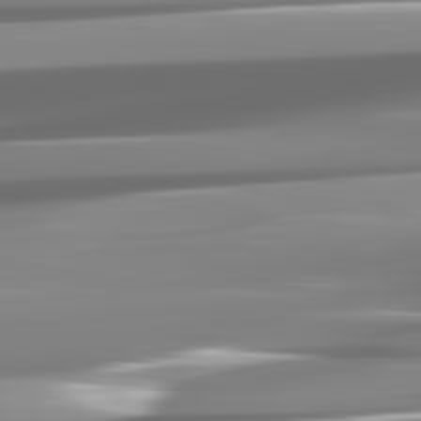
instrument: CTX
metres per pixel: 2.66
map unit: lApd
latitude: 82.1199
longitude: -137.3104
